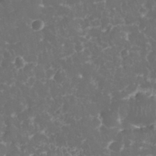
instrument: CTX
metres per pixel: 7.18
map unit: eHh
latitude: 34.0822
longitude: -63.2915
